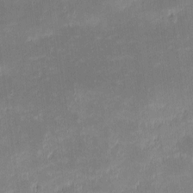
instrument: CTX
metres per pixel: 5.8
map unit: eHh
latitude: -2.0283
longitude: -83.8205
